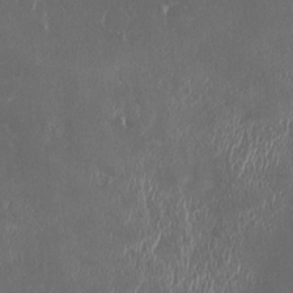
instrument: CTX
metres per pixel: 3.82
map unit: HNhu
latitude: 2.0633
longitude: 6.4818
